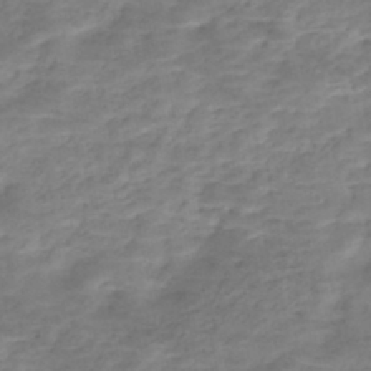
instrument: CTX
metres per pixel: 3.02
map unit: Nhe
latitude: -46.5007
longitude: 152.3306
